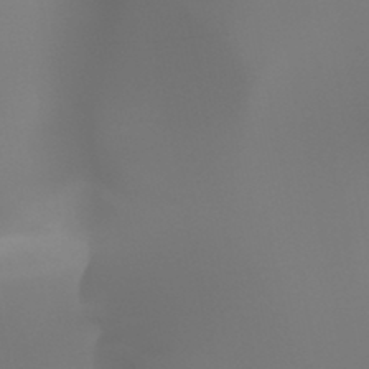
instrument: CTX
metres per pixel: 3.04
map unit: HNhu
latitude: -47.6910
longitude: 30.1983
